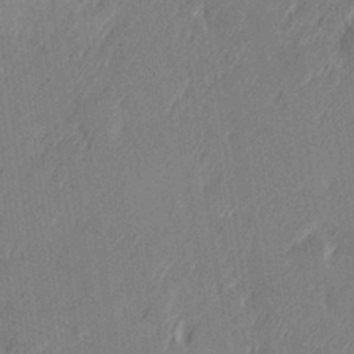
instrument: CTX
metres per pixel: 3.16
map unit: Hve
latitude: 26.4979
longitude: 145.2376
